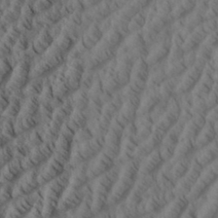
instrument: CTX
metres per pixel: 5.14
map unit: eHh
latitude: 34.5168
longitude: -137.6694
